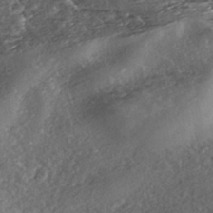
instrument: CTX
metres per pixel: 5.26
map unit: ANa
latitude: -41.2943
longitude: 105.0864
